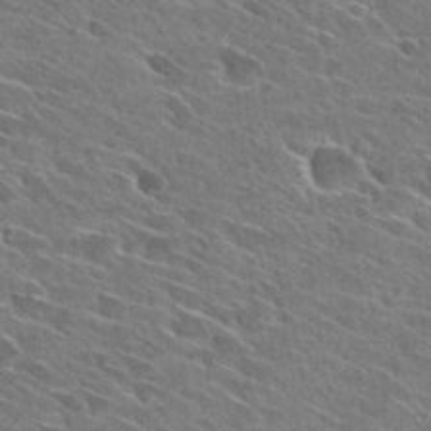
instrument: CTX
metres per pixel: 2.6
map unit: Hto
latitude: 29.0647
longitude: -43.2537
